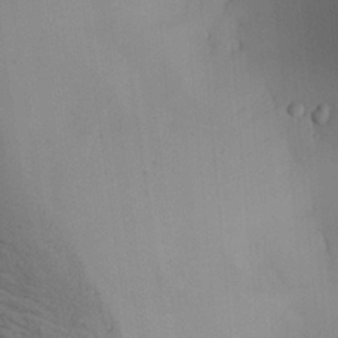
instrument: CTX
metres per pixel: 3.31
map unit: Aa
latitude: 27.6127
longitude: -132.0255
